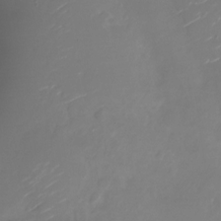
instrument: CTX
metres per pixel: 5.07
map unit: Nhu
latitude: -26.6707
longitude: -73.5938
